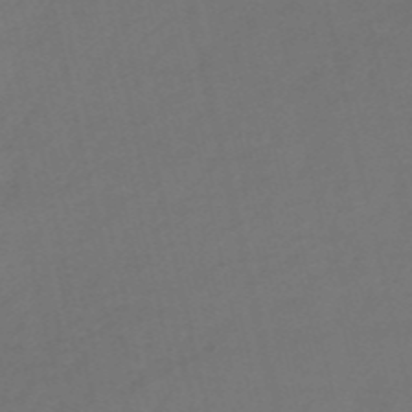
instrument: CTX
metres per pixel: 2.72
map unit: HNb
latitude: -53.5588
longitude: -50.2522
